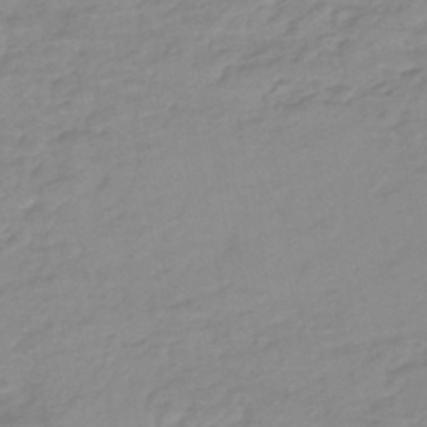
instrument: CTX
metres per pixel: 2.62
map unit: eHb
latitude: -47.0675
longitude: 88.9541
